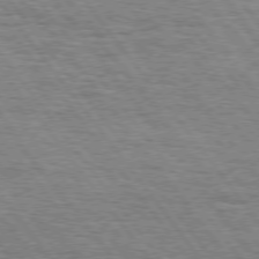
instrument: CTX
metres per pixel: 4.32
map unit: Hpe
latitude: 74.8758
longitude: -138.8947
